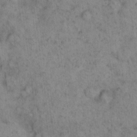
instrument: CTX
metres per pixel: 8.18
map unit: eHh
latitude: 15.2915
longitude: -64.7624
